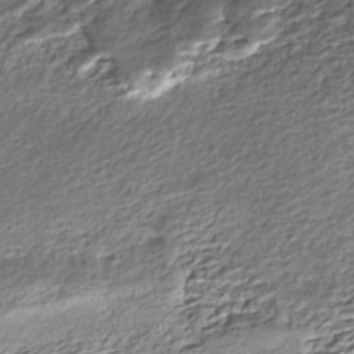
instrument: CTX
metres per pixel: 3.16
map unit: Nhe
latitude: -45.7667
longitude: 152.4629
